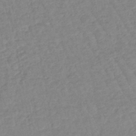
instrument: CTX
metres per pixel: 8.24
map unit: eHb
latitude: -44.7463
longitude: 80.5952
